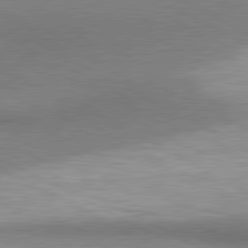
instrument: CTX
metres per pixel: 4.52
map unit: lApd
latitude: 80.6679
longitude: 165.1620
